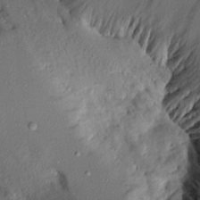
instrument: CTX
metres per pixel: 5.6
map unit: Aa
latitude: 13.7639
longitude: -144.0444
